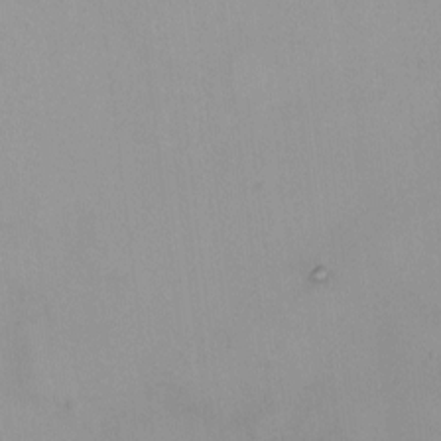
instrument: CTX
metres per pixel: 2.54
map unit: HNhu
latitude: 5.5182
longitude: 9.7666
